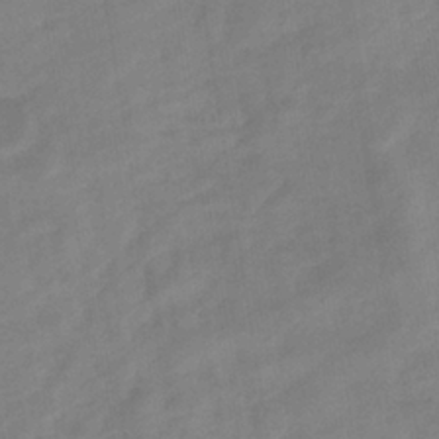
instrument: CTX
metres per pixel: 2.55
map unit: eHb
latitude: -37.0864
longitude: 79.3509
